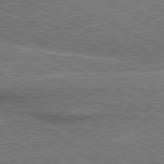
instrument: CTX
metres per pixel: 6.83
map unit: lApd
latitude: 81.0836
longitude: 141.2565
